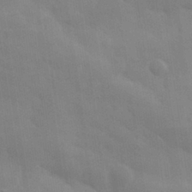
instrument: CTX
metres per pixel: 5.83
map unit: eHh
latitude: 32.0822
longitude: -70.1200
